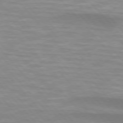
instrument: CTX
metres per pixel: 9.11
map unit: lApd
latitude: 74.5546
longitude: -61.1592
